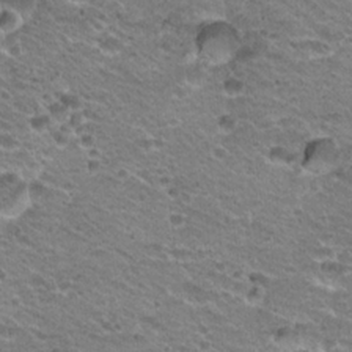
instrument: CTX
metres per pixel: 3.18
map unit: Hto
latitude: 20.6869
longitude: -32.8569
